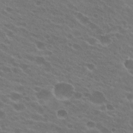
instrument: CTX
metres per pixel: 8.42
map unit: Hto
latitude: 24.2144
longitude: -38.1956
